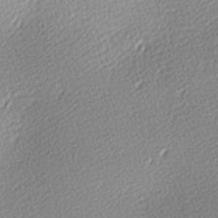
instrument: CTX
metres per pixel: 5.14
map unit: lAa
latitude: -10.2362
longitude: -126.3467
